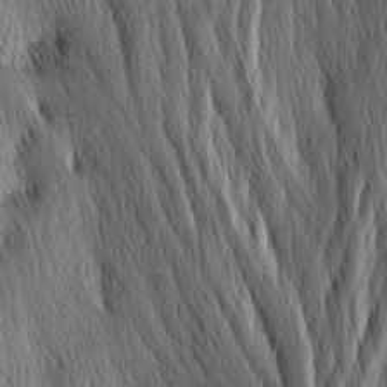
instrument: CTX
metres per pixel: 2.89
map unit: Nhu
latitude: -4.2739
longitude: -151.4048
